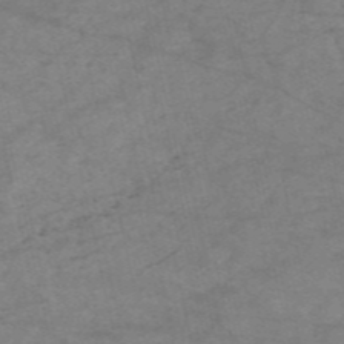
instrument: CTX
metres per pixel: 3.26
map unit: HNb
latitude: -54.5007
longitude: -43.6694
